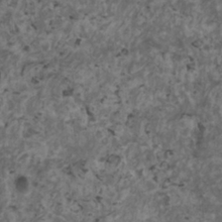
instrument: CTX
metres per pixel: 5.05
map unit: HNhu
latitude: 1.8583
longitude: 3.9367
